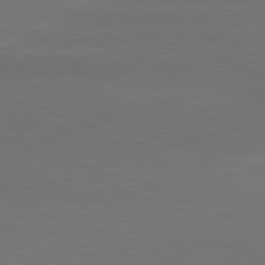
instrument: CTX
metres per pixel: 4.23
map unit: lApd
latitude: 81.3293
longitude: -131.9151
